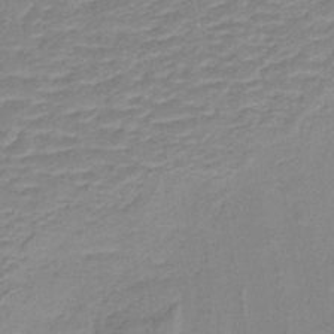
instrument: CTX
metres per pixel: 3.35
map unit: lHb
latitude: -40.8597
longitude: 53.5777
